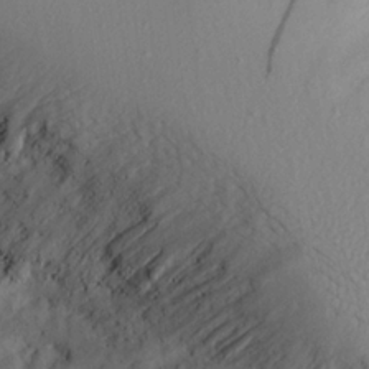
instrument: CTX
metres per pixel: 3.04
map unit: Aa
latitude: 21.4049
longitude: -144.9702
